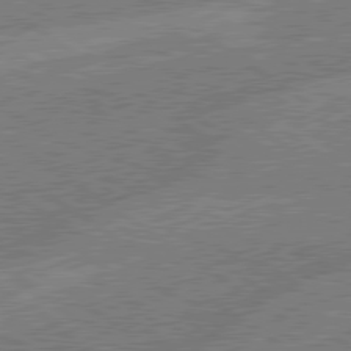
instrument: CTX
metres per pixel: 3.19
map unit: lApd
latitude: 79.2537
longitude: -145.7449
